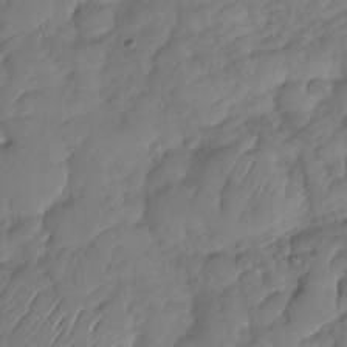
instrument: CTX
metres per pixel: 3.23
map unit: HNhu
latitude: -25.2943
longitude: 49.8801
